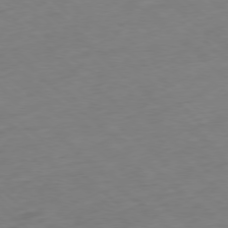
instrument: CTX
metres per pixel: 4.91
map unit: Ap
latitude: -77.9367
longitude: -79.0459
